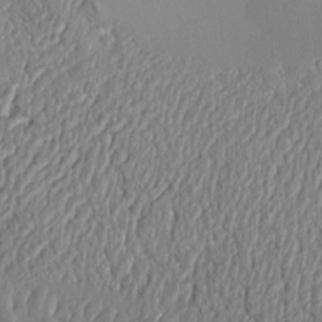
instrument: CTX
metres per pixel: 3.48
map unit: Aa
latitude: 9.2726
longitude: -130.8191
